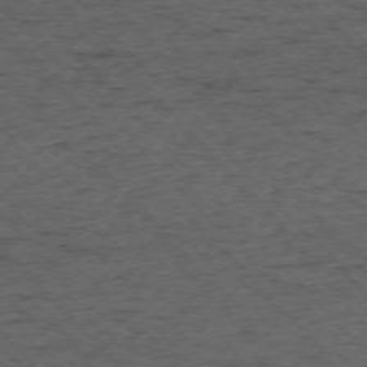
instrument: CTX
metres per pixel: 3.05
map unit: Ap
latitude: -76.2362
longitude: -87.4993
